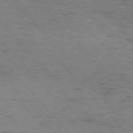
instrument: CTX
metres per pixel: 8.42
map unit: Hpe
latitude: 76.7057
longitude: -164.3467
